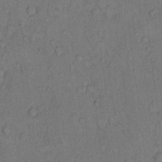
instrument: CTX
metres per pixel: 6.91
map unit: Hto
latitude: 10.6869
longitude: -58.8002
